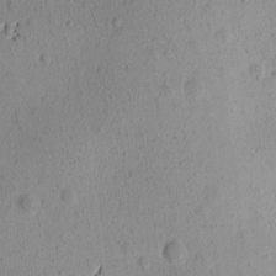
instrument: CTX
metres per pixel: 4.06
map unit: Ave
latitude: -9.5966
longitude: -121.7639
